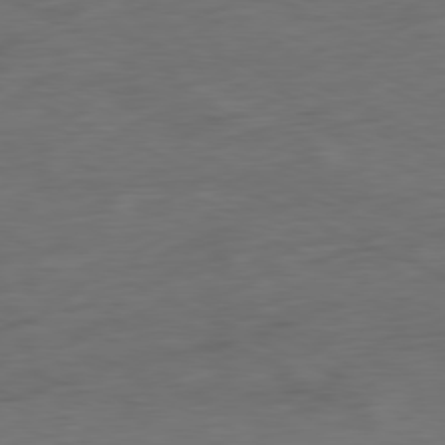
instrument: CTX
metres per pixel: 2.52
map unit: Ap
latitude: -80.3307
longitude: -92.1577
